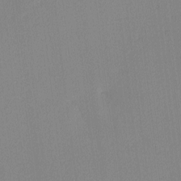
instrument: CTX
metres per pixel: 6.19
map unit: Ave
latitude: 3.3670
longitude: -114.4412
